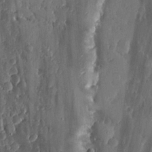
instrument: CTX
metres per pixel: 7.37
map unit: lHvf
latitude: 18.7624
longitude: -116.4601
